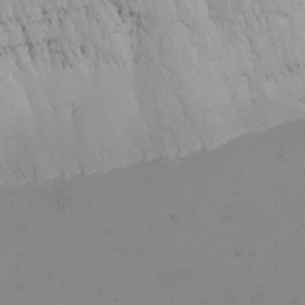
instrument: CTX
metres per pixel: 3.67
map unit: eHh
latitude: -5.7288
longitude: -87.2348
